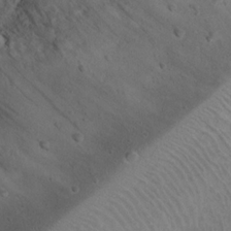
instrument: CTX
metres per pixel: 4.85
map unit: Nhu
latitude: 21.9528
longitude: -72.0444
